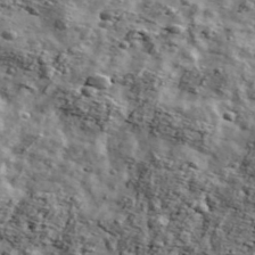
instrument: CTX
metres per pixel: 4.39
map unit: Ave
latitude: 43.4427
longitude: -110.7246
